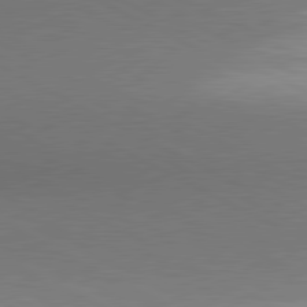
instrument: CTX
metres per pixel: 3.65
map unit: lApd
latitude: 80.8002
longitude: 139.7289
